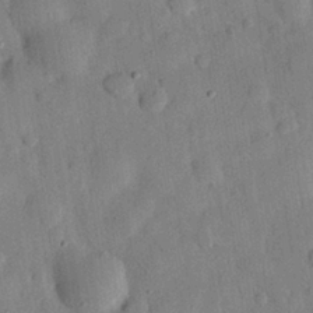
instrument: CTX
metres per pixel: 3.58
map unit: eHh
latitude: 27.0836
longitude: -76.1389
